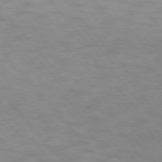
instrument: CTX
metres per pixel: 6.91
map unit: lApd
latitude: 74.5357
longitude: -60.5168
